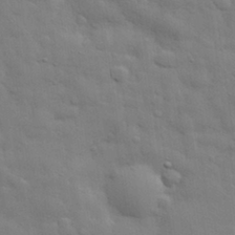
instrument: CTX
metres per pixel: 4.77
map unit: eHh
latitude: 29.5560
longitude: -75.3482
